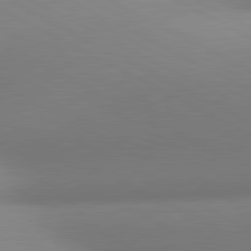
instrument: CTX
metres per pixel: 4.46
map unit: lApd
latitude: 80.9892
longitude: 135.1620
